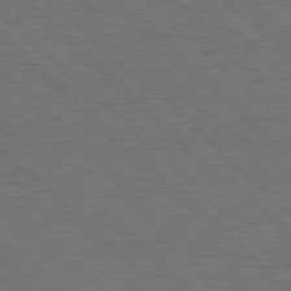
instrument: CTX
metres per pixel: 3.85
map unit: Hpe
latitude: 77.8394
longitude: -155.2348
